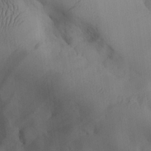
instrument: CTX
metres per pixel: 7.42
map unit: Aa
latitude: 27.2726
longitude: -132.6868
